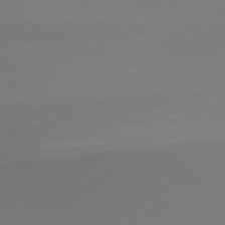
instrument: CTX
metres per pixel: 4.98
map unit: lApd
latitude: 80.0255
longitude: 174.6140
